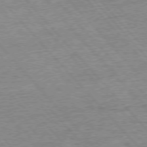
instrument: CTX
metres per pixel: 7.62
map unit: Ap
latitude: -77.4832
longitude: -96.2522
